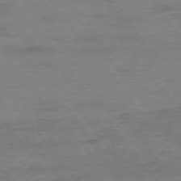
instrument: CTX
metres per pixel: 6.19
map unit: Ap
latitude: -75.3888
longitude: -84.8758
